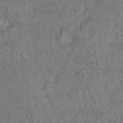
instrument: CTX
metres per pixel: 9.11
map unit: Hto
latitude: 13.7450
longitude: -57.4615
